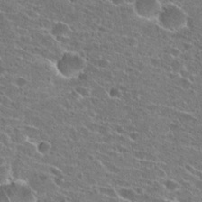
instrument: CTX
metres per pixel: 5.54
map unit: Hto
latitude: 23.8961
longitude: -43.2726
